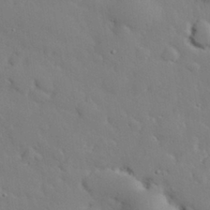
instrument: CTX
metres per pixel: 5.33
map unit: eHh
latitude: 30.3657
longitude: -82.7813
